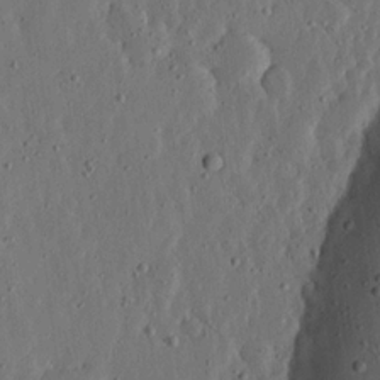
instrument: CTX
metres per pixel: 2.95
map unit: lHvf
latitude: 19.1214
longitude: -114.8380
